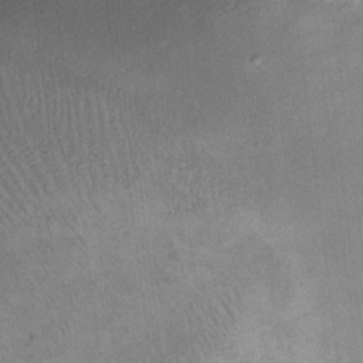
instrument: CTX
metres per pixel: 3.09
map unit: eHh
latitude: 14.6680
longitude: -65.1403
